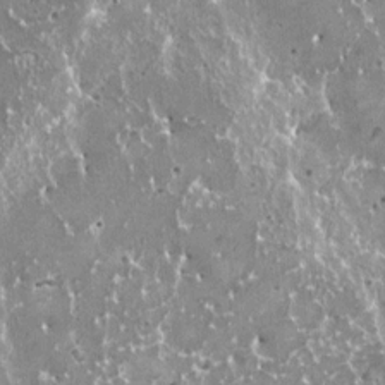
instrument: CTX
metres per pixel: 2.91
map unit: HNhu
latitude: 1.0080
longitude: 6.4629
